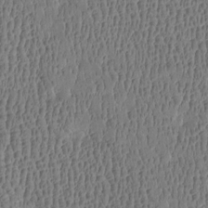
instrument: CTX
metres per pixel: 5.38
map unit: Htu
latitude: -4.6518
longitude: 175.6721
